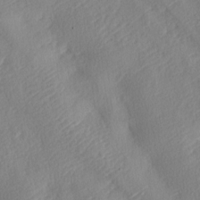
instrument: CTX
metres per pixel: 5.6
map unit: lAa
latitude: -8.4062
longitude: -128.1200
